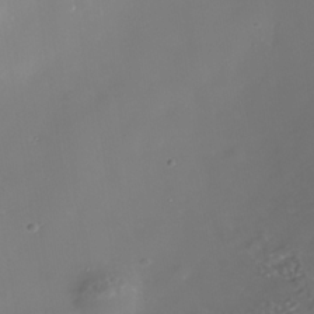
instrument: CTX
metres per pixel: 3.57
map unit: Nhe
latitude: -34.3306
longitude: -88.3090
